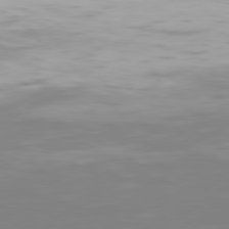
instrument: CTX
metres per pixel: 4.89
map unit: Hpe
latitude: 77.3481
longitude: -130.6491
